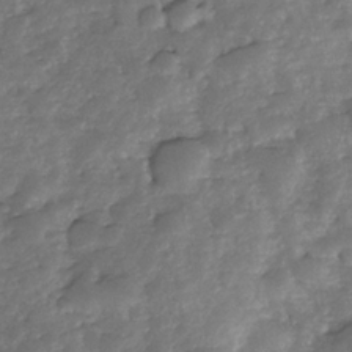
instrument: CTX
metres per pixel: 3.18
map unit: Nhe
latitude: -34.0094
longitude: -143.4993
